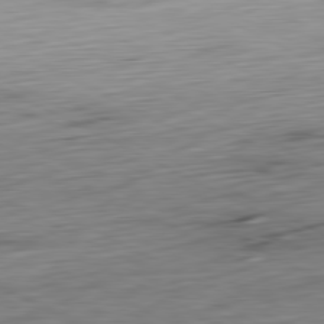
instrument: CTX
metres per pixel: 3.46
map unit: Ap
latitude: -81.0109
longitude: -83.0458
